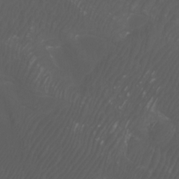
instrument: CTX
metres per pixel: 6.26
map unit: Htu
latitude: -6.8030
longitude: -68.8191
